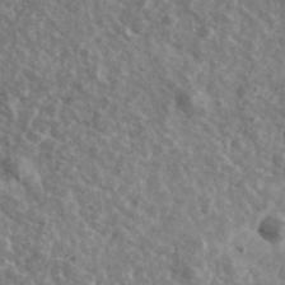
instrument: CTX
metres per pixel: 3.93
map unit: Ave
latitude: 39.5749
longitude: -107.8961
